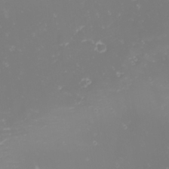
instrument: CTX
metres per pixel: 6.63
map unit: eHh
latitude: -1.4644
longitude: -80.7813
